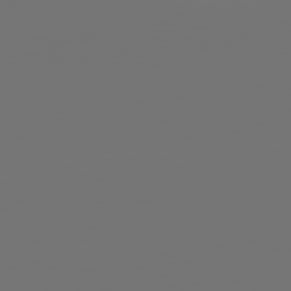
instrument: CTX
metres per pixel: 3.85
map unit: lApd
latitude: 81.9717
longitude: -154.0255
